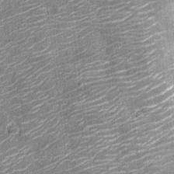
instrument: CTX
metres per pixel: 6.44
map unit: Nhu
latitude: -12.4251
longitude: -22.6112
